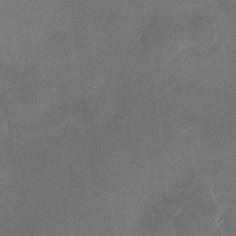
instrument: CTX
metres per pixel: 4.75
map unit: HNhu
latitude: 7.5749
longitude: 9.1620
